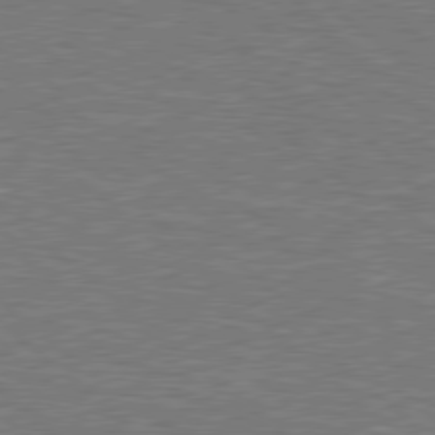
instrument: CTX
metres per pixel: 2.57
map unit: Hpe
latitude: 78.8002
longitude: -152.4790
